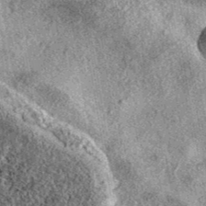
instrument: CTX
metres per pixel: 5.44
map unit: eAb
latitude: 39.2915
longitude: 106.4818
